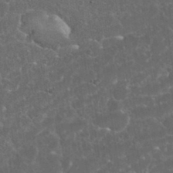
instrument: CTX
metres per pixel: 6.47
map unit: eHh
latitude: 36.6869
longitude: -61.4048
